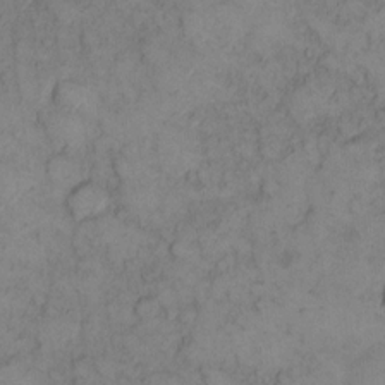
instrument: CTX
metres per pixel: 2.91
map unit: eHh
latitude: 13.5938
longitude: -63.2159
